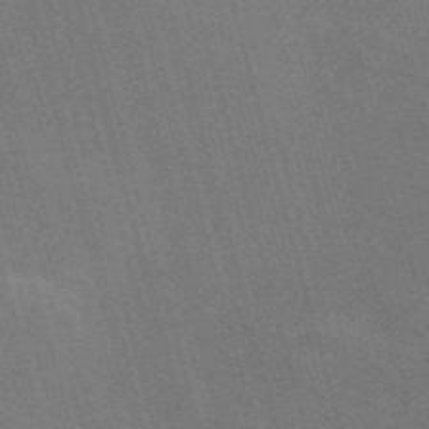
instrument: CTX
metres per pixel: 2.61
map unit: Nve
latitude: -58.6329
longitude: 62.9541
